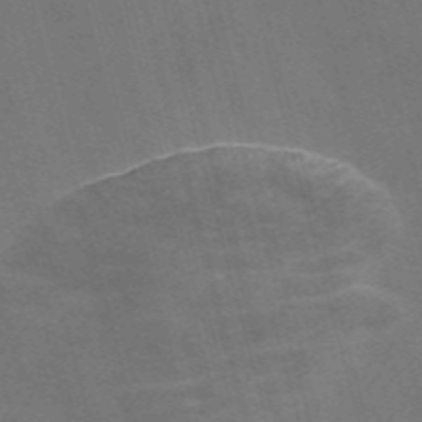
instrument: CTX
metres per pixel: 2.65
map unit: Nve
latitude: -57.8422
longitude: 64.6708
